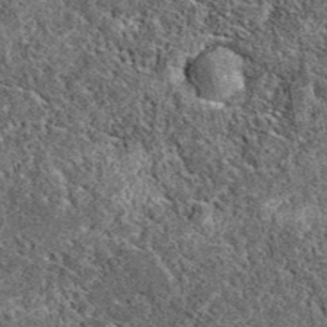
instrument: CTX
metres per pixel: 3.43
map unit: eAb
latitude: 38.0255
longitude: 110.6141
